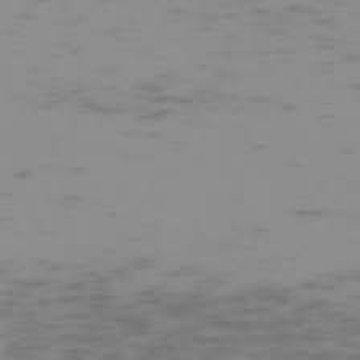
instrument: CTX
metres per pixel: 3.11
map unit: Hpe
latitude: -73.5399
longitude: 7.2943
